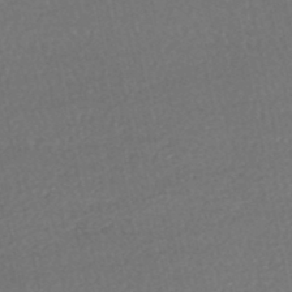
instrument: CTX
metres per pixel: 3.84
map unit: HNhu
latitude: -48.8975
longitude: 102.6330
